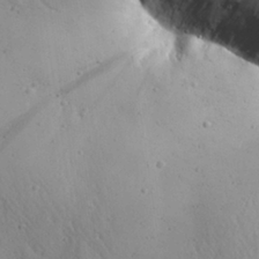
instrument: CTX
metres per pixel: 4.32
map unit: Aa
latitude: 26.0444
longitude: -142.2712
